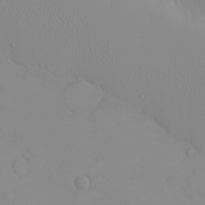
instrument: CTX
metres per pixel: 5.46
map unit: eHh
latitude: -9.5021
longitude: -67.9906
